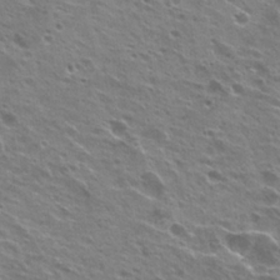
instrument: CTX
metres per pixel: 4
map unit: Hto
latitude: 24.1955
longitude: -30.8191
